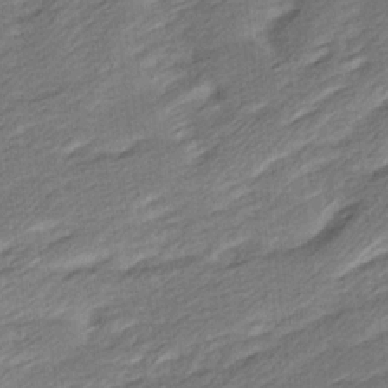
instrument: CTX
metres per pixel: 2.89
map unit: Ave
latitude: 16.7813
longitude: -137.3482
